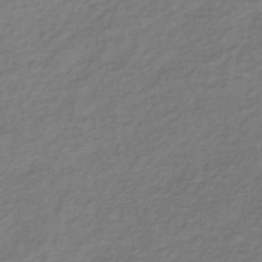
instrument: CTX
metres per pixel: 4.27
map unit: lHb
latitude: -37.3887
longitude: 72.6140
